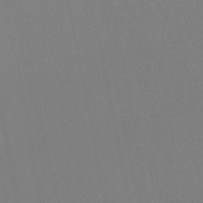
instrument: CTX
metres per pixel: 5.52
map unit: lHb
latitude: -50.0850
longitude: 71.3321
